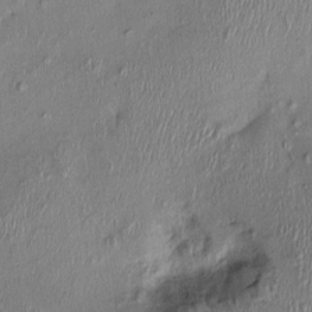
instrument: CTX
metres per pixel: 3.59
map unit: Nhu
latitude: -0.5574
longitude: -14.4601
